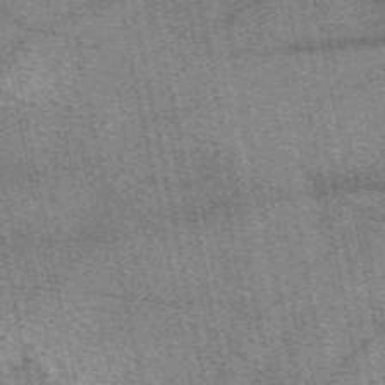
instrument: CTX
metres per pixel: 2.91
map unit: eAb
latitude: 50.2522
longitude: 114.8408
